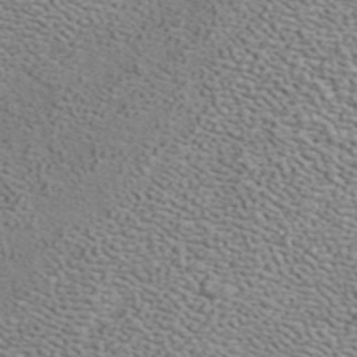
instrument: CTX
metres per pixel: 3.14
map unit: ANa
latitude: 40.0822
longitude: 20.8219
